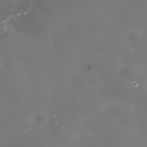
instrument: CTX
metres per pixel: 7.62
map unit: Nhe
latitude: -35.6533
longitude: -91.1781
